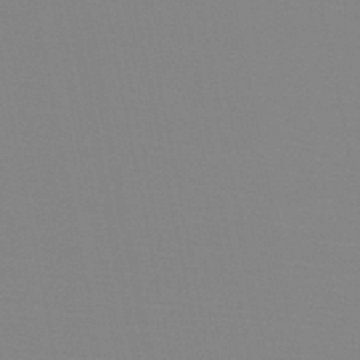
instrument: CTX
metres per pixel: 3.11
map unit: HNb
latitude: -45.8989
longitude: -43.1403
